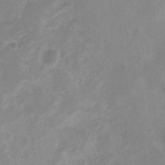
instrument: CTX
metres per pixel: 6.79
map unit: Nhu
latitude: 4.5168
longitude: -17.1970
